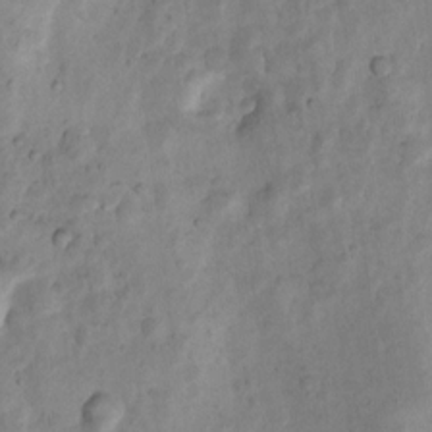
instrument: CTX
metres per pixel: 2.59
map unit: Nhu
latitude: 8.5735
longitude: -22.6679
